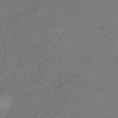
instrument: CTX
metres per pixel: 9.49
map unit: HNhu
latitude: -42.2172
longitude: 99.2187
